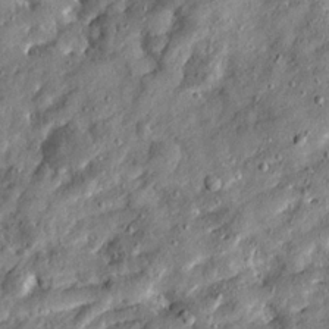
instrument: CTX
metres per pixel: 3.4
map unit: Ave
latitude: 19.1592
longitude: -129.4426
